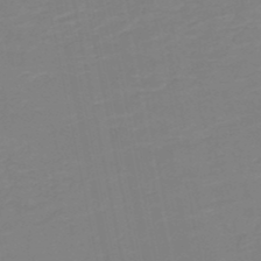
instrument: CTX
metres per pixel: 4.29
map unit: HNb
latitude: -50.4440
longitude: -50.9702
